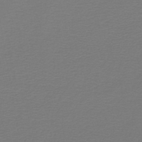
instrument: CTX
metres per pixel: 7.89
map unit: lHb
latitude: -45.3321
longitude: 61.5399
